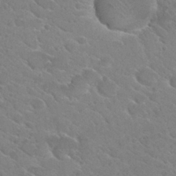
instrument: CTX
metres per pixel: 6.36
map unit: Hto
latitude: 26.7246
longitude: -36.0633
